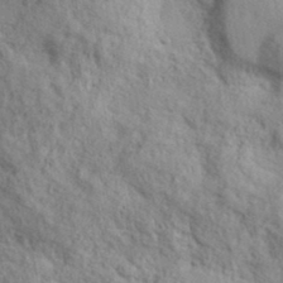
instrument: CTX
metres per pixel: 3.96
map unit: lHvf
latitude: 37.5749
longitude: -87.7260
